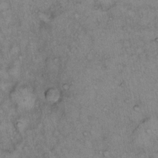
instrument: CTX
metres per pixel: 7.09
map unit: Hto
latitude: 12.2145
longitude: -58.5546
